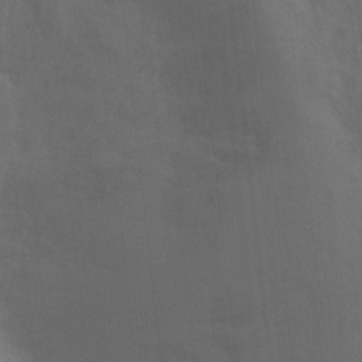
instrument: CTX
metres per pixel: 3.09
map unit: Ht
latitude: 11.4049
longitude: -40.4789
